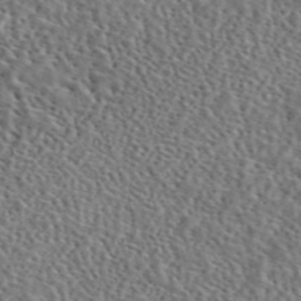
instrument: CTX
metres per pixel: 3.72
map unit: eAb
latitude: 45.1025
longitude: 111.4454
